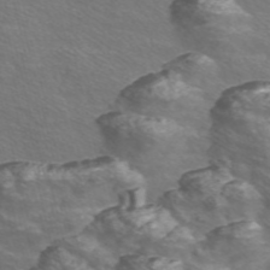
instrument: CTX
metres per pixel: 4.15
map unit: Nve
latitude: -56.3873
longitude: 52.9541
